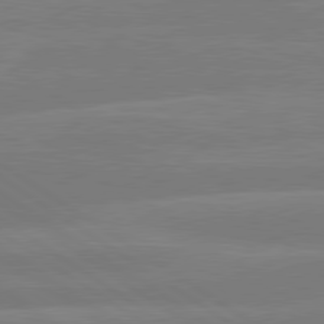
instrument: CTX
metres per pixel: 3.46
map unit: lApd
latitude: 79.8584
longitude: -142.3656
